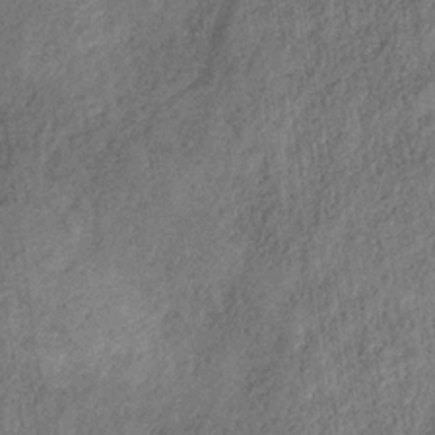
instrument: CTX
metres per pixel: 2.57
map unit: HNb
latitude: -32.0850
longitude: 60.0472
